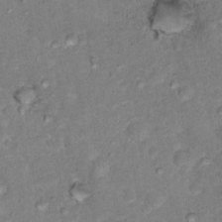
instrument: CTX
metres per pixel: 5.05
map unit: Nhu
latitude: 18.0255
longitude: -31.8962
